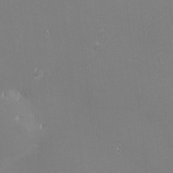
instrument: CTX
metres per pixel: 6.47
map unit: eHh
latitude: -2.2550
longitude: -80.7435
